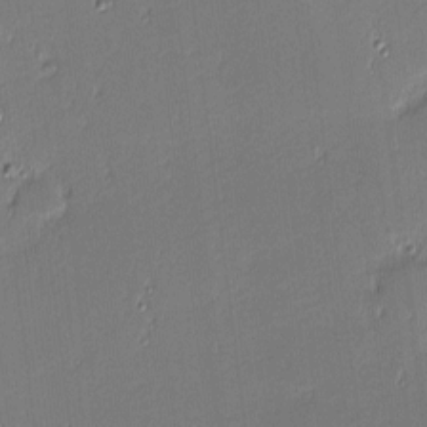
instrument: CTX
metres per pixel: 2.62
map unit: eHh
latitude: -3.4643
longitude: -83.0647
